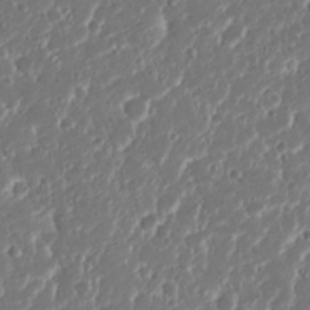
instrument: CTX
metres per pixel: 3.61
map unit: Nhu
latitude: 23.5560
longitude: -59.3860
